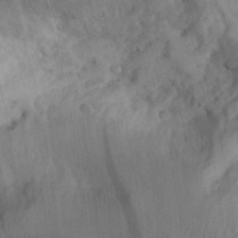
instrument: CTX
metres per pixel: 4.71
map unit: Aa
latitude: 30.7058
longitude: -144.4412
